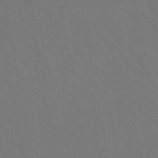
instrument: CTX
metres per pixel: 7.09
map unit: lHb
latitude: -47.7288
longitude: 74.8597
